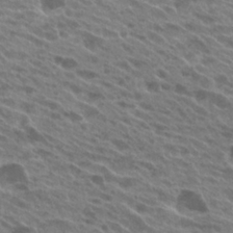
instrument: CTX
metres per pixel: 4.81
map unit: Hto
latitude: 25.0269
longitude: -40.4789
